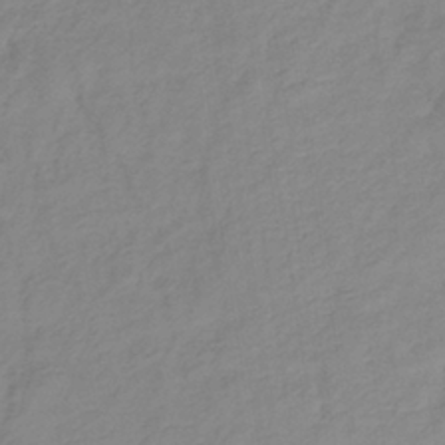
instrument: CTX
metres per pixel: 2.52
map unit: lHb
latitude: -36.5951
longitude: 73.5588
